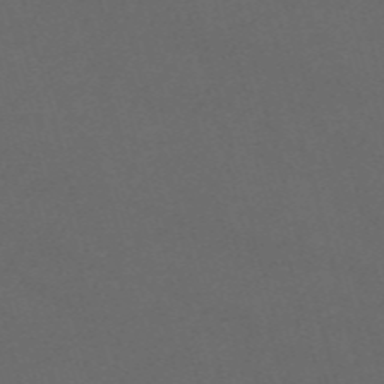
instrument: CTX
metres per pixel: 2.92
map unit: Nve
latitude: -58.7463
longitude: 59.5966
